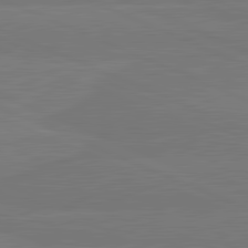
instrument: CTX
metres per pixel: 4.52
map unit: lApd
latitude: 82.0633
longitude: -178.2901
